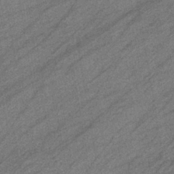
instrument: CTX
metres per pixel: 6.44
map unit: eHb
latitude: -40.1228
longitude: 82.1795
